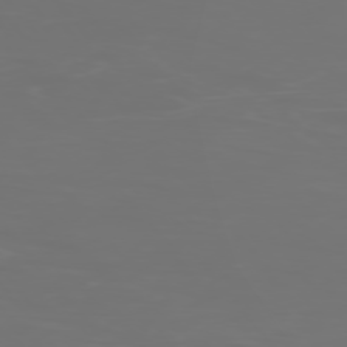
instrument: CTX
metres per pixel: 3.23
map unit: Ap
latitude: -77.2565
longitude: -71.8394
